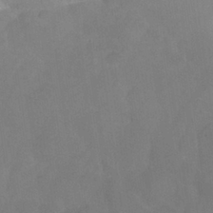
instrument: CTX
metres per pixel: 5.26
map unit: Nhu
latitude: 26.8569
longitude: -56.8191
